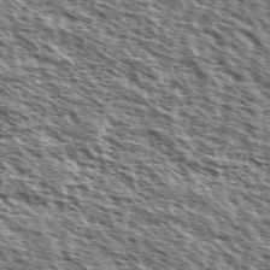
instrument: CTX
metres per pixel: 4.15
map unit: Ave
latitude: 37.8206
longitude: -110.9514
